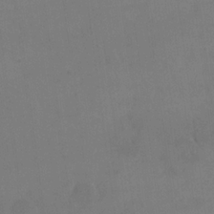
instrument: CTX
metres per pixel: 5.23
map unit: eHh
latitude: 18.2711
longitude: -65.8583
